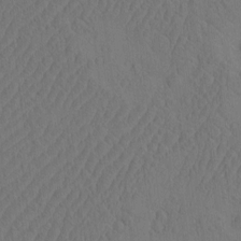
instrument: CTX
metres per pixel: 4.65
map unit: eHh
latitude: -2.8974
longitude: 18.6141
